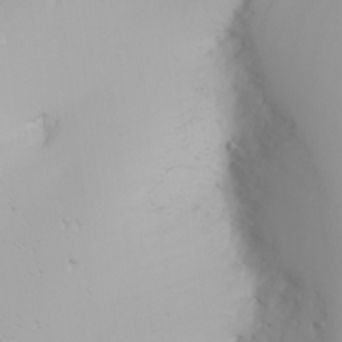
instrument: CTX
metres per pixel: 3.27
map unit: Nhu
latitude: -4.1416
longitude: -89.1215
